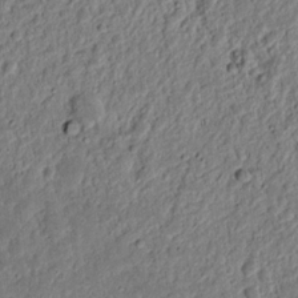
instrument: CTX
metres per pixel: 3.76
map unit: Nhu
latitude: 18.1955
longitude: -72.9703
